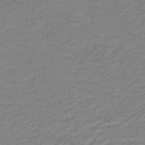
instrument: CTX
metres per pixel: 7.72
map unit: lHb
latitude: -41.5021
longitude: 53.4832
